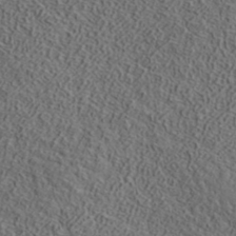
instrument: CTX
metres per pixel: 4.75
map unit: ANa
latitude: 39.3859
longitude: 21.3509
